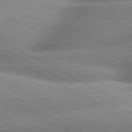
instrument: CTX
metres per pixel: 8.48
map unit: lApd
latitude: 80.1578
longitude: -159.9150
